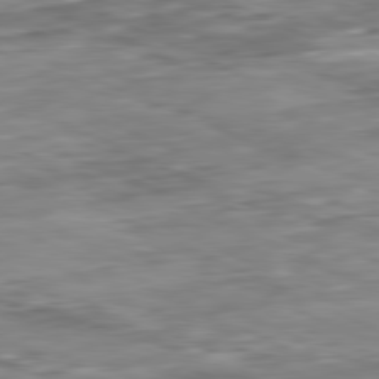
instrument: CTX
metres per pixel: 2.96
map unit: Ap
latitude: -81.4266
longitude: -87.9150
